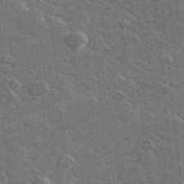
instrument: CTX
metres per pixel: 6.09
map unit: lHvf
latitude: 35.5371
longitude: -90.5357
